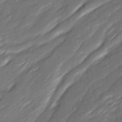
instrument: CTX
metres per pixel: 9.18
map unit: Ave
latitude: 16.6302
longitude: -136.7624
